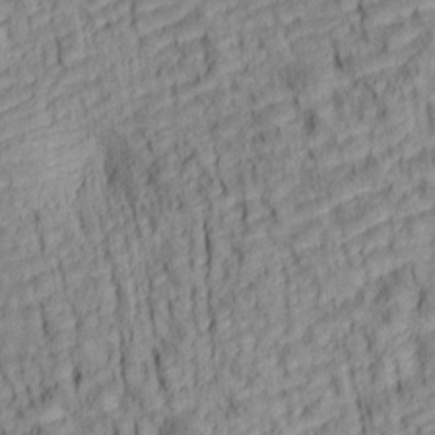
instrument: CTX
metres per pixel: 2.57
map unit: lAa
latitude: 5.9906
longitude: -115.2914
